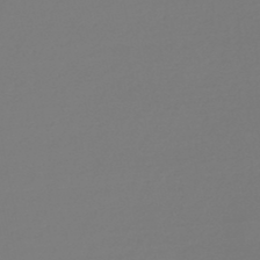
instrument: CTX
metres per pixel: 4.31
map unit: lHb
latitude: -47.1620
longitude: 62.9352
